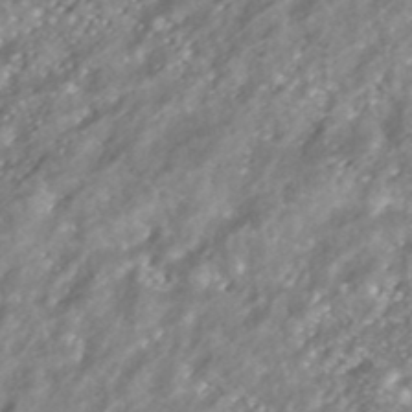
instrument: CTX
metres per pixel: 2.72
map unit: HNhu
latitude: -41.9178
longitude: 103.0109
